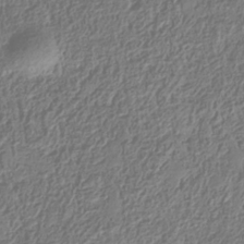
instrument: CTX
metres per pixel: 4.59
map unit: Hve
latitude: -34.3306
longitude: 88.8597
